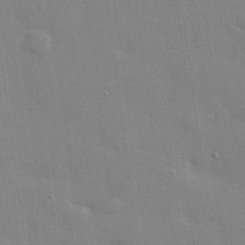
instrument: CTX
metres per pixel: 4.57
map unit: lHvf
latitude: 24.2900
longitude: 142.5195
